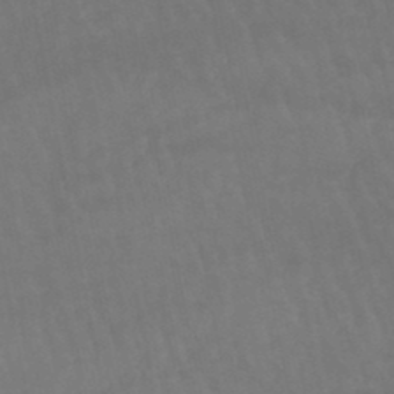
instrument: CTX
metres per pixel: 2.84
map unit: lHb
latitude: -47.2943
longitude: 75.6155
